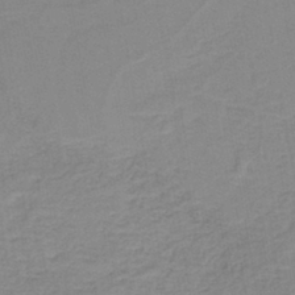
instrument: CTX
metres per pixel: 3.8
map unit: lHb
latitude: -40.7841
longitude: 53.4076
